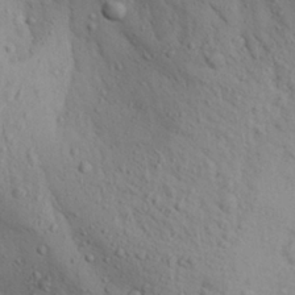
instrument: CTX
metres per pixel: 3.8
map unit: Aa
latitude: 28.1389
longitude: -132.4790
